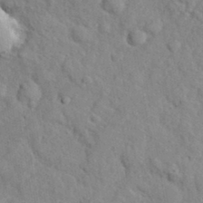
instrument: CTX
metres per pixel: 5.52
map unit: lHvf
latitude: 36.5168
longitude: -87.5560
